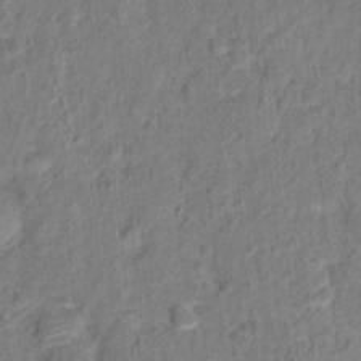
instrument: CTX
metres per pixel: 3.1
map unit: Hto
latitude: 13.6694
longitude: -38.4412
